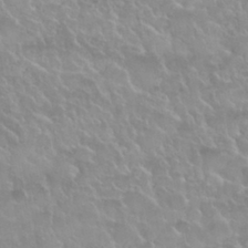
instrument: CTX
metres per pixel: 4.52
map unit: Nhu
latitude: 30.0255
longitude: -54.8569
